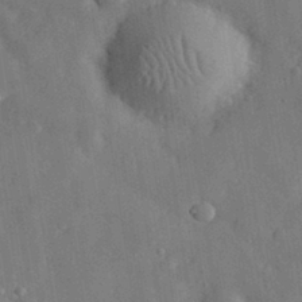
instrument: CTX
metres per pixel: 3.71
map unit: eHh
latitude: 31.0459
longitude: -77.7071
